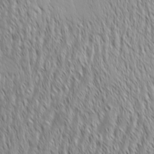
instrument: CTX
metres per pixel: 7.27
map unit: Aa
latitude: 6.8002
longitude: -130.1011
